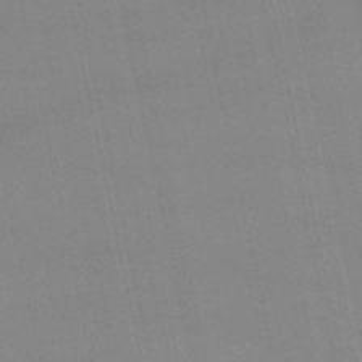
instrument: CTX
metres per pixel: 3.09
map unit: lHb
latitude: -45.5588
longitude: 58.8785
